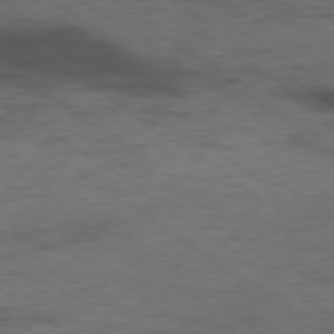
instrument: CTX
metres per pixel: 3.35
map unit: Hpe
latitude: -78.8786
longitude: -16.9514
